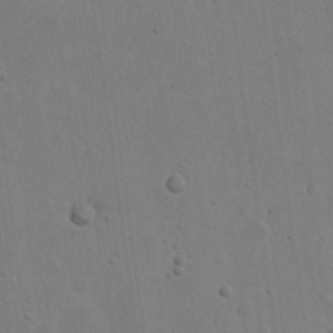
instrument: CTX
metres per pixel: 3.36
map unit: eHh
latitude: 21.9717
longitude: -69.1403
